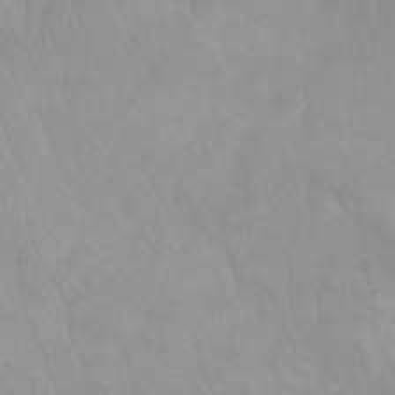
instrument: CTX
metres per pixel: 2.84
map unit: Htu
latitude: -7.6155
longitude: -67.4237
